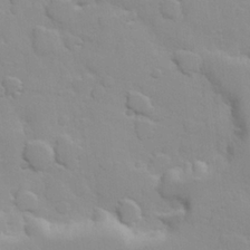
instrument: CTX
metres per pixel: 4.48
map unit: Hve
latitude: 24.0444
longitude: 148.5763
